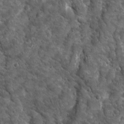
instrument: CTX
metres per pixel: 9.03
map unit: Ave
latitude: 16.2145
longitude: -133.7261
